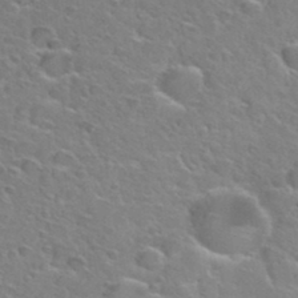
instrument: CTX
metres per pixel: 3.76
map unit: Hto
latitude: 34.7813
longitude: -50.1577
